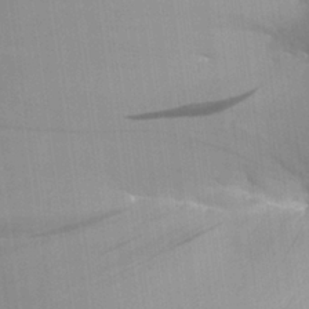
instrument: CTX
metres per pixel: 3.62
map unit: Aa
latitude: 26.5924
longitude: -137.3104
